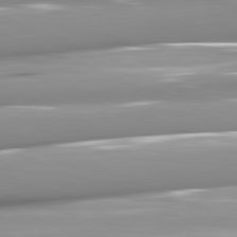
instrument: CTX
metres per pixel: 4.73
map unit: lApd
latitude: 82.1011
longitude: -146.7436
